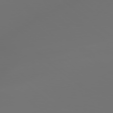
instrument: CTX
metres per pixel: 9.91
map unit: lApd
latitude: 79.1592
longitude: -173.9906
